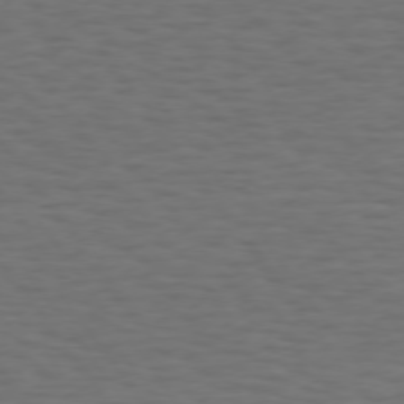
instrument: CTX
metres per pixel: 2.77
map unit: Hpe
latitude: 74.1389
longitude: -131.1970
